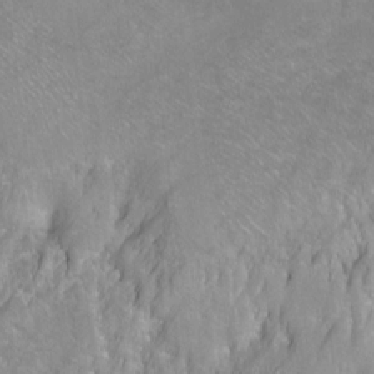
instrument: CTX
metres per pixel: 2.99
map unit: Ht
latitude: -7.0297
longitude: -36.5357
